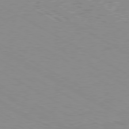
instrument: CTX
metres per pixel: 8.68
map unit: Ap
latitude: -80.3873
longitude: -51.6505
